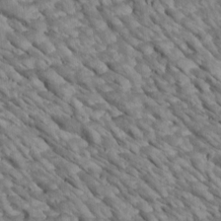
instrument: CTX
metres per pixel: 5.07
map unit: Htu
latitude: 2.6679
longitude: 143.3698
